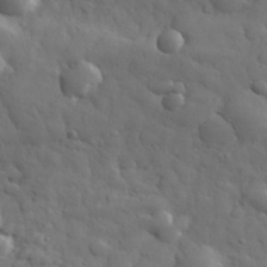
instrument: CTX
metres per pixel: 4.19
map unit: eHh
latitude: 31.7828
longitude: -69.1025
